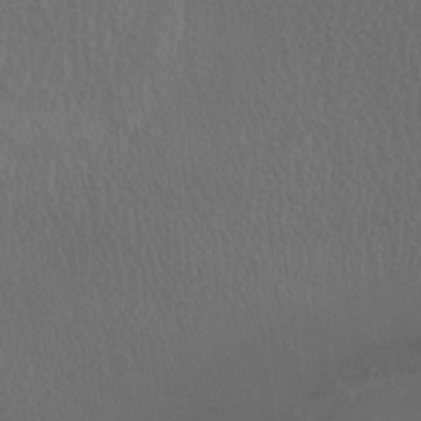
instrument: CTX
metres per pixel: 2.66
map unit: eHh
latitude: -2.6707
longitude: 19.5210
